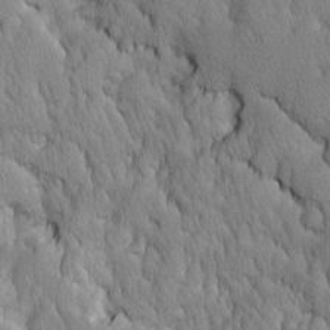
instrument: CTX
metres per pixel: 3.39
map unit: Ave
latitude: -11.2187
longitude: -118.6301
